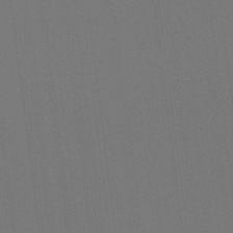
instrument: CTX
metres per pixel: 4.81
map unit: Hto
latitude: -8.2172
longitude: -50.8002
